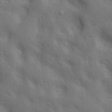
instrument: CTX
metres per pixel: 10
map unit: lAa
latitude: 18.3467
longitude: -138.9892
